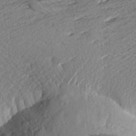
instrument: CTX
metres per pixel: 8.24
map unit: Aa
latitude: 24.1011
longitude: -150.1200
